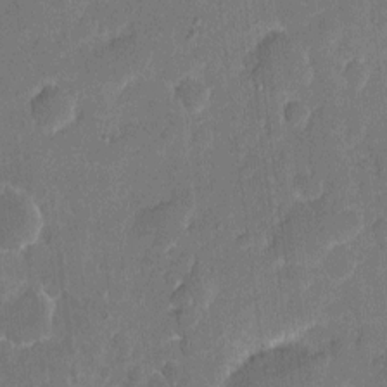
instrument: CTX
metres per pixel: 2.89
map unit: eHh
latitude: 5.2726
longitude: -66.9324
